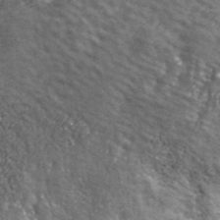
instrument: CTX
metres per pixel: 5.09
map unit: ANa
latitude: 42.7813
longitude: -88.5546
